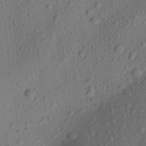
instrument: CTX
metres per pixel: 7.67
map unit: Aa
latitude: 23.1970
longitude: -143.4427
